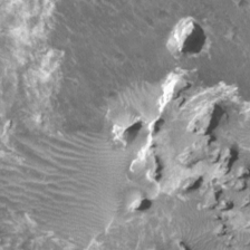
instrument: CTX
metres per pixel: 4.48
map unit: HNhu
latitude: 3.1025
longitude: 6.0283
